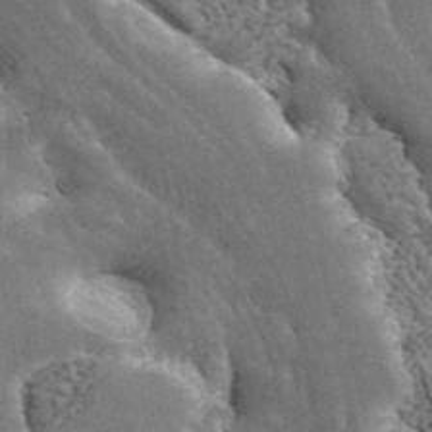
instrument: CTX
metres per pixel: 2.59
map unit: ANa
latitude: 43.8961
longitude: 46.2739
